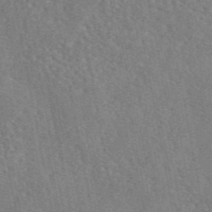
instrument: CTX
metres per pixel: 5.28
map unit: eAb
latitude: 46.2712
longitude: 112.9542
